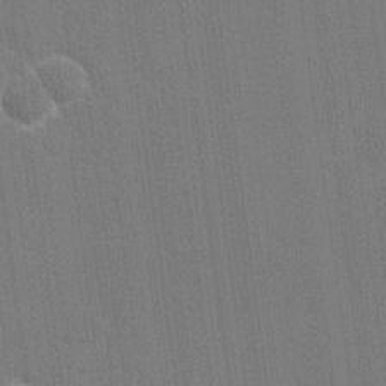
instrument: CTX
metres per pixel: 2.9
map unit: eHh
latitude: 19.9339
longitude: -68.2712
